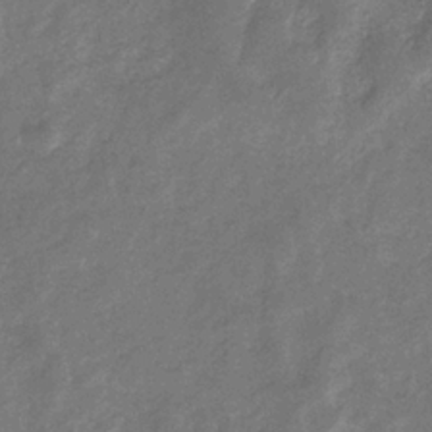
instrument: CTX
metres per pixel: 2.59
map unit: eHb
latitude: -33.9556
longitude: 74.6897
